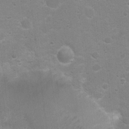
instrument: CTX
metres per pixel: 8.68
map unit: Nhu
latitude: 3.9339
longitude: -27.0648
